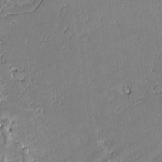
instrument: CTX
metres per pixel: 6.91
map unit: lAvf
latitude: -1.3132
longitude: -107.3293
